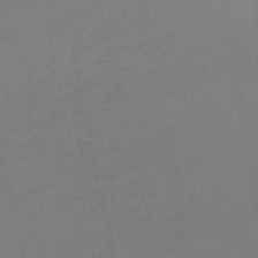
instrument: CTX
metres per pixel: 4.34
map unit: lHb
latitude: -49.6155
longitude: 75.9178
